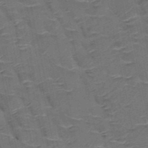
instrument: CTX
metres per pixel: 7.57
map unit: HNb
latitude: -50.5952
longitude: -47.5560
